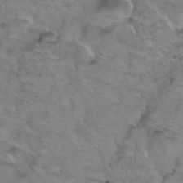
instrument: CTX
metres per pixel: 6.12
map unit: Hto
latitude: 38.6868
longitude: -44.3845
